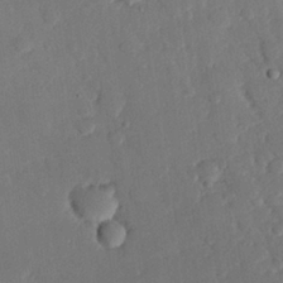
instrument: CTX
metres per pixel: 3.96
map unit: eHh
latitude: 26.5357
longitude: -80.8380
